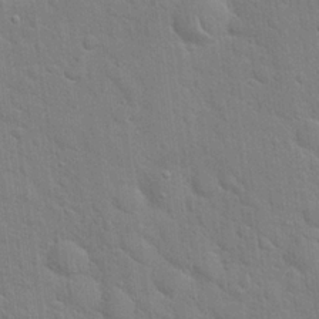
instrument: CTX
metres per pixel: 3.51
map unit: Hto
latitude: 21.1781
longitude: -52.2145
